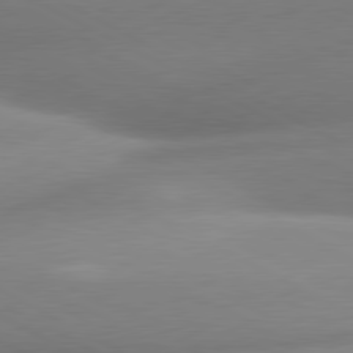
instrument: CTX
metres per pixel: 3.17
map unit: lApd
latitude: 80.3278
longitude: -158.9703
